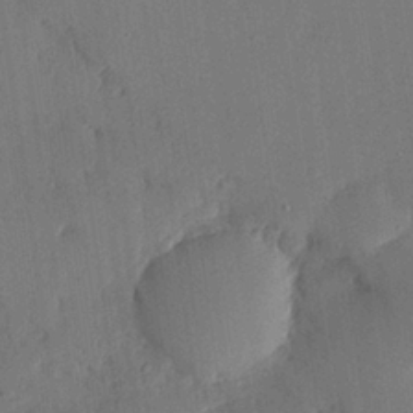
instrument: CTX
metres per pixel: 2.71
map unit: eHh
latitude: 26.3845
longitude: -82.0822
